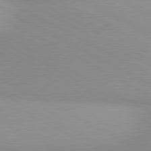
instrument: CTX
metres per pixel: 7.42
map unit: lApd
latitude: 80.7624
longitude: 135.2754
